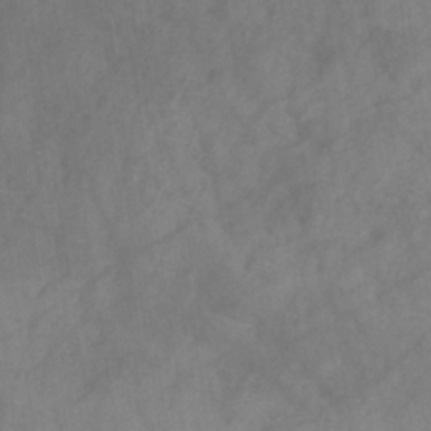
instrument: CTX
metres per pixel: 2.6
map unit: HNb
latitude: -31.1998
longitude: 62.3495
